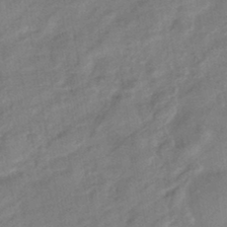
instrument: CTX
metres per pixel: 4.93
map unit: eHb
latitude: -42.8219
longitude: 83.2754
